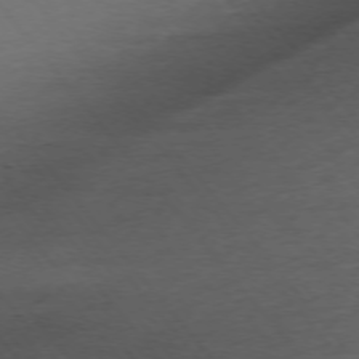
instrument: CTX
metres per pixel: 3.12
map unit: Ap
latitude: -75.6155
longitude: -84.1011
